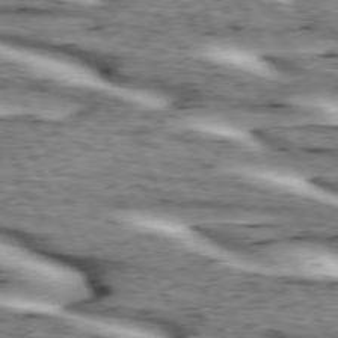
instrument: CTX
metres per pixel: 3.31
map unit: lApd
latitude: 73.1404
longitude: -54.3089
